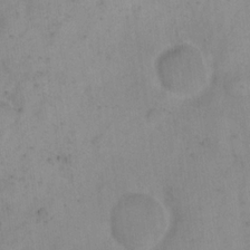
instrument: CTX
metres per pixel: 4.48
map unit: eHh
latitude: 18.5356
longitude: -64.6679
